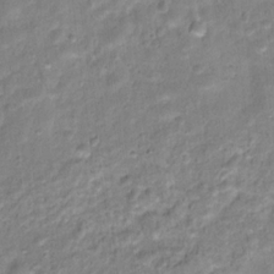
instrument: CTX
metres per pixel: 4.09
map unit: Hto
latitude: 16.6868
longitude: -37.3482
